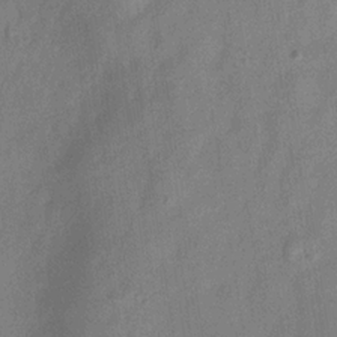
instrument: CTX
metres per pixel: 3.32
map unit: Hve
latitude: -32.3684
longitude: 92.2928
